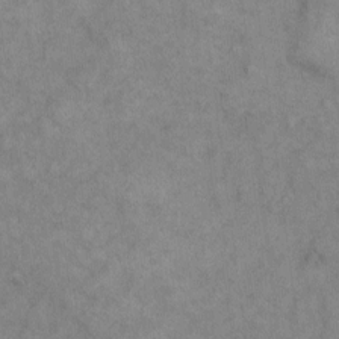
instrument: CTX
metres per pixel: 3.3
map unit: eHh
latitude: 7.8772
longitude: -63.1403
